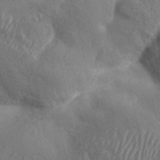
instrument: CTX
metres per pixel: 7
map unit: Aa
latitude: 33.9528
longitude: -133.9906
